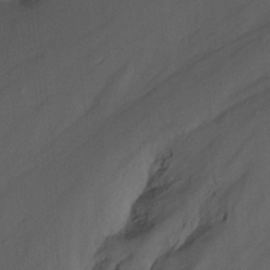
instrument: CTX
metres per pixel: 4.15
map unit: Nhu
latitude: -14.6141
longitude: -57.8205
